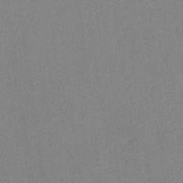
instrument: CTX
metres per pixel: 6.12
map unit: lHvf
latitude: 22.7624
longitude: 140.7085
